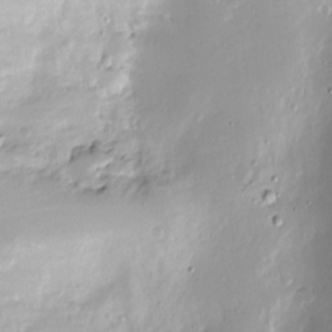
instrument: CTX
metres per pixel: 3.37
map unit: Nve
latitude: -8.0283
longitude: 173.0675
